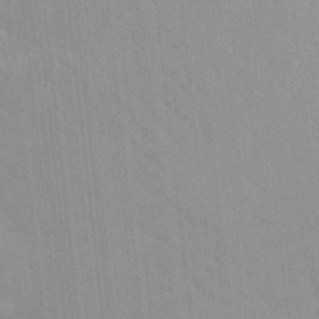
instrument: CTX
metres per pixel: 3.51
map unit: Htu
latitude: -7.6533
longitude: -67.8016
